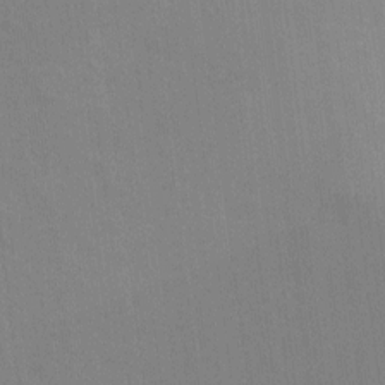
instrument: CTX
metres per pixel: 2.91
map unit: Hto
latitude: -11.4832
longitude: -38.6679
